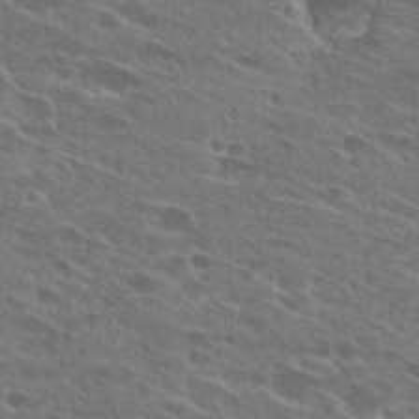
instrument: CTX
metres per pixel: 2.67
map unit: Hto
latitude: 26.1578
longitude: -43.9906
